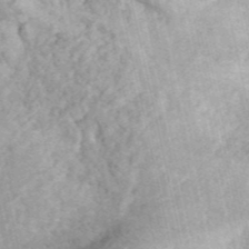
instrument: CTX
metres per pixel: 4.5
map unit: ANa
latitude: 45.3859
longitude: 46.0472
